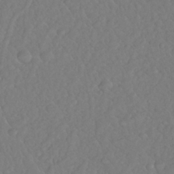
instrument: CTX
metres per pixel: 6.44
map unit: Nhu
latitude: 25.8772
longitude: -57.3670
